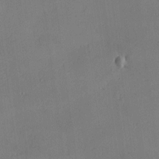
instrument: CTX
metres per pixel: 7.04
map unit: Nhu
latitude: 0.4223
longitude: -77.2348
